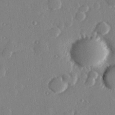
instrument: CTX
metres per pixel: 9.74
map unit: Hve
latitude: 26.4223
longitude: -93.5371
